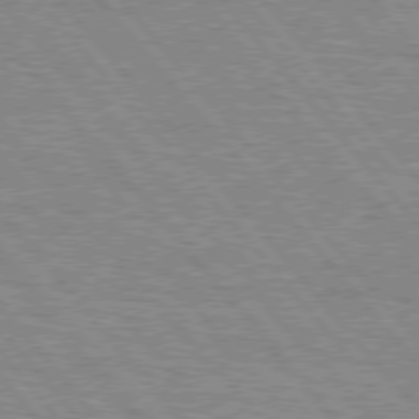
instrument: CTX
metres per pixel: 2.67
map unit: lApd
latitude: 76.1389
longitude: -76.3656
